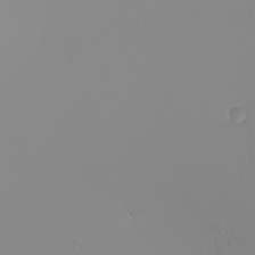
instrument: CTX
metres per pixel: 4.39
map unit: Nhu
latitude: -5.8044
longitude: -96.2900
